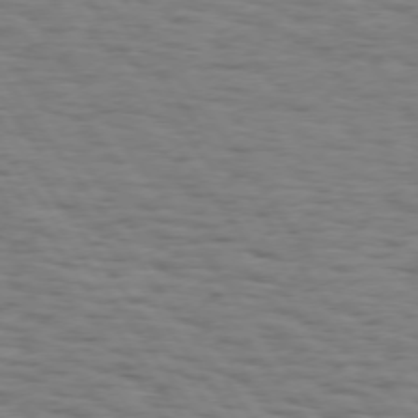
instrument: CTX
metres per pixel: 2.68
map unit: Hpe
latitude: 74.2334
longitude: -132.7435
